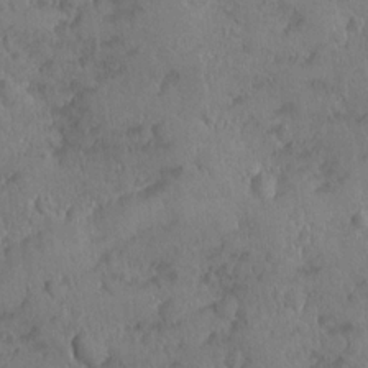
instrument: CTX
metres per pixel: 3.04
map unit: Ave
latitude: -10.3117
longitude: -120.0444
